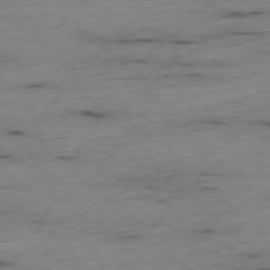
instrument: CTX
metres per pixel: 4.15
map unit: Ap
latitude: -77.0486
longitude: -91.0270
